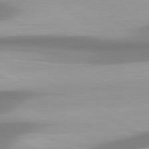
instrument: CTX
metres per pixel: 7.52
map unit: lApd
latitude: 80.7057
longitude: 174.8785
